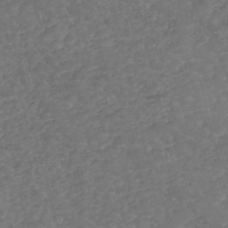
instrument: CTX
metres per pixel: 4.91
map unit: eHh
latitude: -55.1053
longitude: -90.1578
